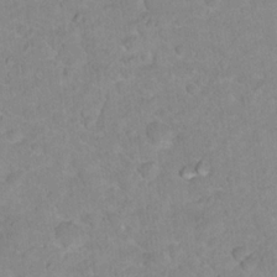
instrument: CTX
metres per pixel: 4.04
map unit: Nhu
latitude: 17.1970
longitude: -32.1200
